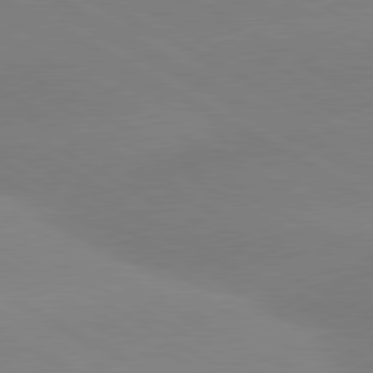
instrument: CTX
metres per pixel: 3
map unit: lApd
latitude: 80.3467
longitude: -153.2915
